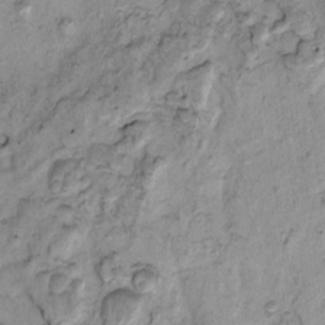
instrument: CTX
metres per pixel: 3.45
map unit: eHh
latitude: -0.4062
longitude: 16.8219
